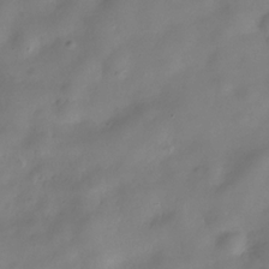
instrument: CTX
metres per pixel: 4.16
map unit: Hve
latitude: -31.5210
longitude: 94.8219
